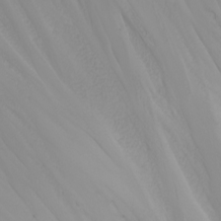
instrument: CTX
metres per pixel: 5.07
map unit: Nhu
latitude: -7.1242
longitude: -90.1767
